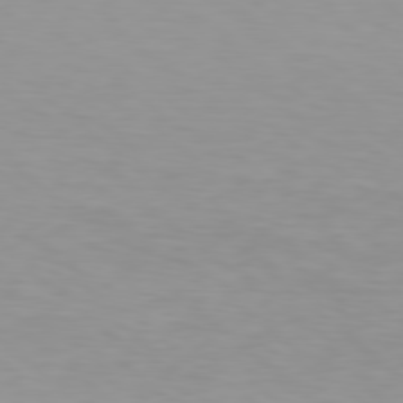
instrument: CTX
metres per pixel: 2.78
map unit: Hpe
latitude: 78.4412
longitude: -169.2348
